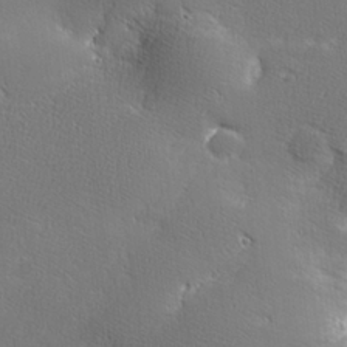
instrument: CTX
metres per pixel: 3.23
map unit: lHvf
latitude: 25.9528
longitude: 141.1809
